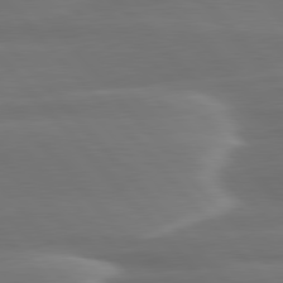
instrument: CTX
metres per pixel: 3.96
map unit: lApd
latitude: 79.8395
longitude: -114.1577
